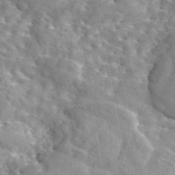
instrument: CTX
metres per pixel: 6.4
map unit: eAb
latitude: 44.9513
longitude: 113.9745
